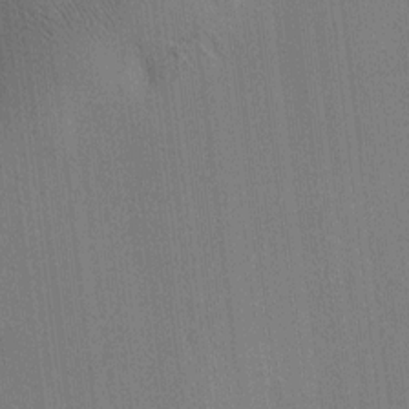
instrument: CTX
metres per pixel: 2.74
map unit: HNhu
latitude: 8.7813
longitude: 16.0661
